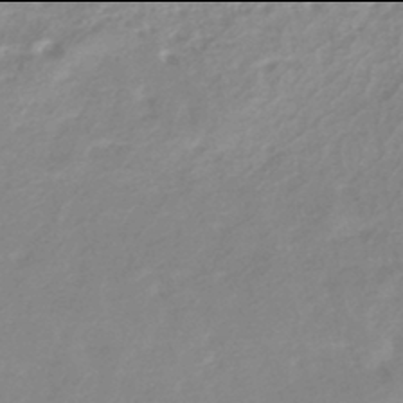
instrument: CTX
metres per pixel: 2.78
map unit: HNhu
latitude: -42.0094
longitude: 90.9731
